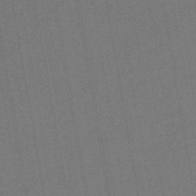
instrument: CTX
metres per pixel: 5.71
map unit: lHb
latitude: -43.5777
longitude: 63.0864
